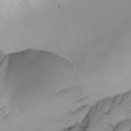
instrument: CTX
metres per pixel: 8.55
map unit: Nhu
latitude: -6.5007
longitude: -84.6869
